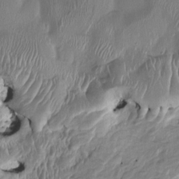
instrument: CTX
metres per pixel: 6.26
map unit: HNhu
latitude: 3.3104
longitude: -5.4993
